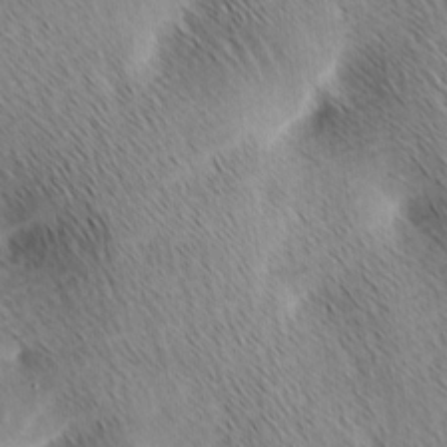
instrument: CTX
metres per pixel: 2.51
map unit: Ave
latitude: 1.4804
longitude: -114.8946
